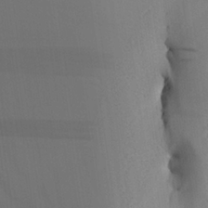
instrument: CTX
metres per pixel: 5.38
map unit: Aa
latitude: 26.3656
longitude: -131.0837
